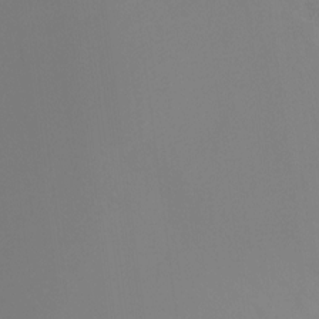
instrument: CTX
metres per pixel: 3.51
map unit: Nhu
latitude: -13.9367
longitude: -56.5923
